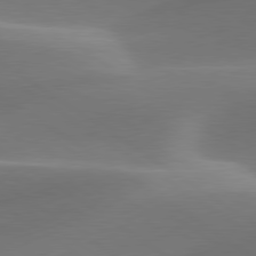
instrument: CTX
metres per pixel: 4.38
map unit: lApd
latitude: 79.9150
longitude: -91.8583
